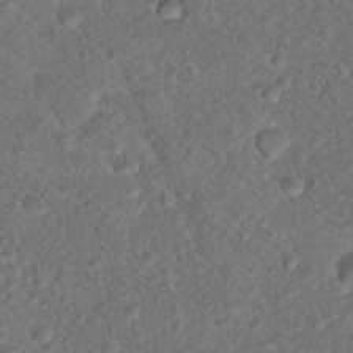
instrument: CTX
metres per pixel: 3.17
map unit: Hto
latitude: 17.2537
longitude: -37.4805
